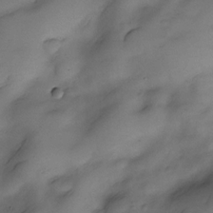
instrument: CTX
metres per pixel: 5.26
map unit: Nve
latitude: -27.6532
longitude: -148.7246
